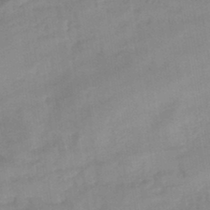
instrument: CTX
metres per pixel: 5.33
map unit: eHb
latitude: -44.8975
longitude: 84.8030
